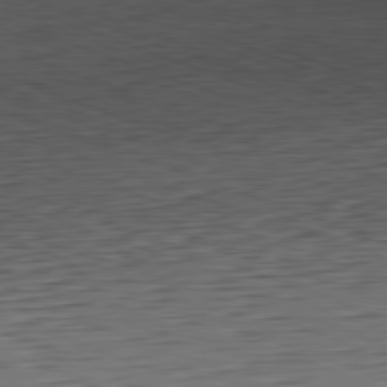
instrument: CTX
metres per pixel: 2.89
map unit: Hpe
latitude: -82.1984
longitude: 15.7856
